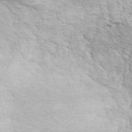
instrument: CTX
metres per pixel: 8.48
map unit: ANa
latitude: 45.3292
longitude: 27.5966
